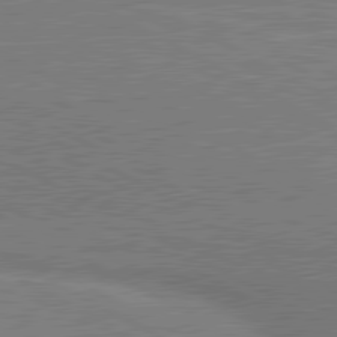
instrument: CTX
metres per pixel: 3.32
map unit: lApd
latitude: 80.8947
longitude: 142.0850
